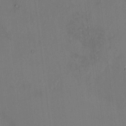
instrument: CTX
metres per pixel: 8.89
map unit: HNhu
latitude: 7.1025
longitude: 3.3698
